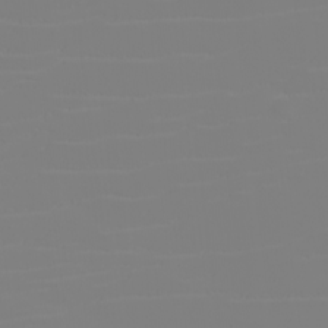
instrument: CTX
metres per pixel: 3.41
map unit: eHh
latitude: -5.9745
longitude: -84.3845
